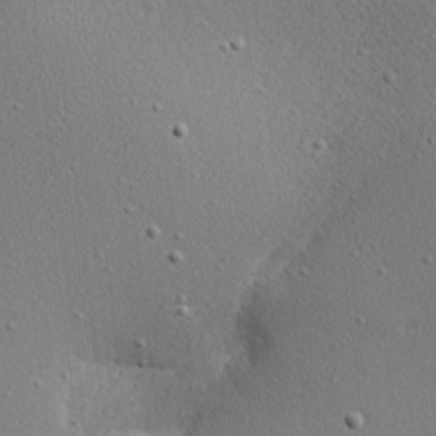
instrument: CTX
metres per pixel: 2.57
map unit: Nhu
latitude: 0.8569
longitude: -77.8772
